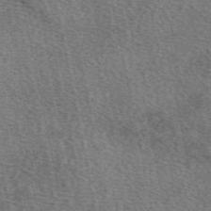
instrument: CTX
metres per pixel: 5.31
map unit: eAb
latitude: 50.0822
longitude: 113.6155
